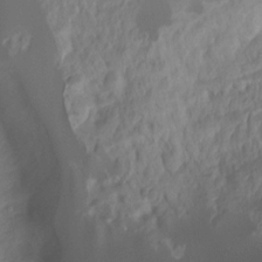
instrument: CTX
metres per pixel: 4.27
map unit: Hto
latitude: -7.4076
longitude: -50.2333
